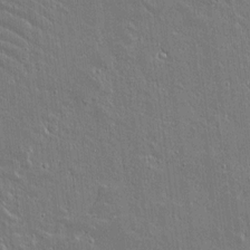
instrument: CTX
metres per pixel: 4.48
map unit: lAvf
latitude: 14.5168
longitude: -127.8395
